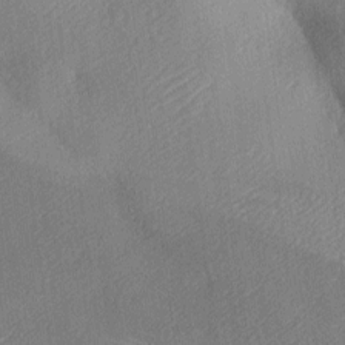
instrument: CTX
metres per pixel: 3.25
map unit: lAa
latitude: -8.9542
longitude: -127.4238
